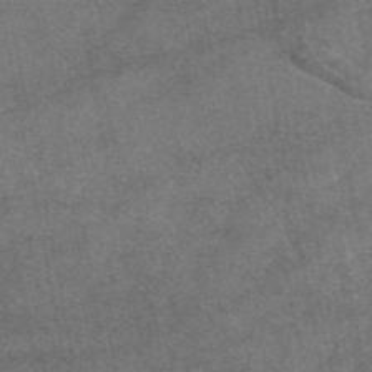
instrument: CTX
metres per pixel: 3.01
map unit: eAb
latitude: 47.8395
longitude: 108.3873
